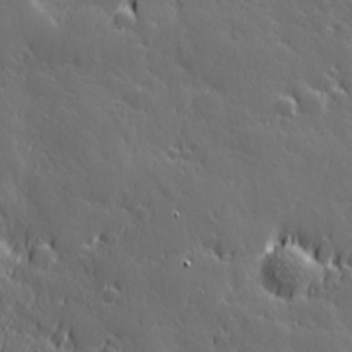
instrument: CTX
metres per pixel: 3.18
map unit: Hve
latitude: 26.8002
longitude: 144.7085
